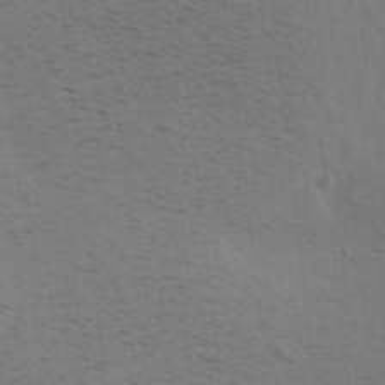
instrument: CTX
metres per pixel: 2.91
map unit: Hve
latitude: 2.1955
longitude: -124.2711
